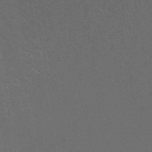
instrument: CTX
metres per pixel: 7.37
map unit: HNhu
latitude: -45.5399
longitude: 99.5021
